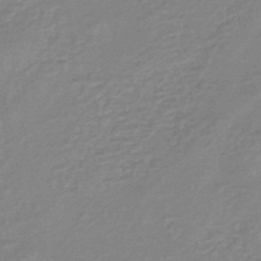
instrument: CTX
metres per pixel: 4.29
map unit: eHb
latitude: -45.5210
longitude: 82.1228
